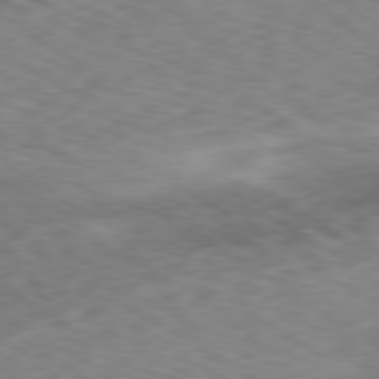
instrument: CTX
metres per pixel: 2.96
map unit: Ap
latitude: -79.9178
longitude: -72.3657
